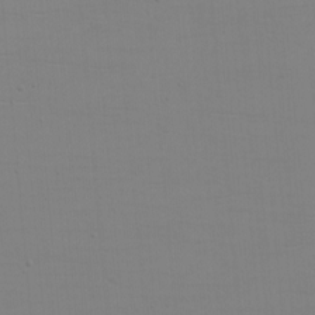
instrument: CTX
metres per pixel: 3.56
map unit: eHh
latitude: -5.6910
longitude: -83.4426
